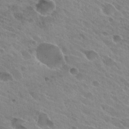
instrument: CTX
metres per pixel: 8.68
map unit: Hto
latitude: 25.9906
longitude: -40.4789
